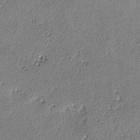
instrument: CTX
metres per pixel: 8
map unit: lAvf
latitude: -4.2172
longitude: -112.6112
